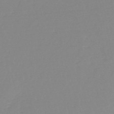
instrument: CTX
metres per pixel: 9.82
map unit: lHb
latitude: -45.5777
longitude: 65.0676
